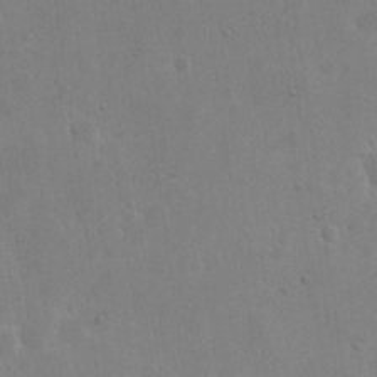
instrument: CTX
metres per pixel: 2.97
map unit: eHh
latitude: 21.2915
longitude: -69.0648
